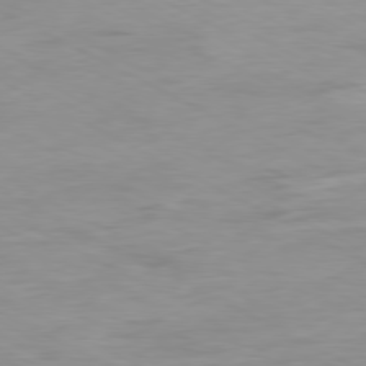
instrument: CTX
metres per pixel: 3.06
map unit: Ap
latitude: -80.3495
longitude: -76.1955
